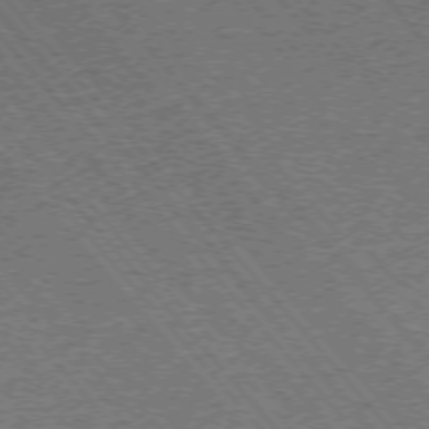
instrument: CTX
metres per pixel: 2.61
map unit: Ap
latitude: -75.4644
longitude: -86.4223
